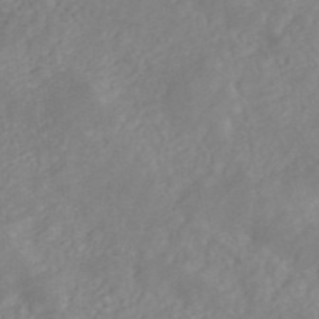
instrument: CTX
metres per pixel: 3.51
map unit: ANa
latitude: 44.8380
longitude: 22.5385
